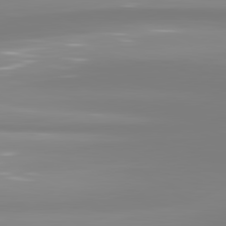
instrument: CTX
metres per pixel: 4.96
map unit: lApd
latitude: 81.0647
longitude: -134.3089
